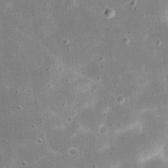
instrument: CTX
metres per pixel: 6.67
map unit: eHh
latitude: 21.3293
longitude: -66.8191
